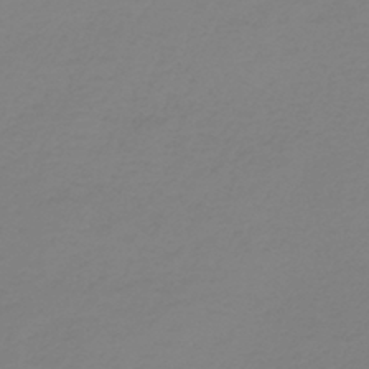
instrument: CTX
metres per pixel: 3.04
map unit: lHb
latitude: -42.0472
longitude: 63.8422
